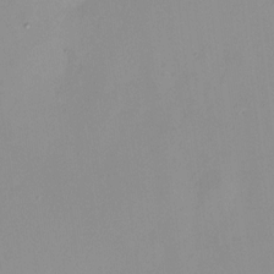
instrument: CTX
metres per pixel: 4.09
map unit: HNhu
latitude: 6.2334
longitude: 8.0472
